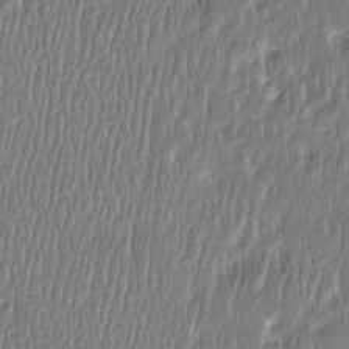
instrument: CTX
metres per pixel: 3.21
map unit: Htu
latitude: -4.4062
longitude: 176.0472
